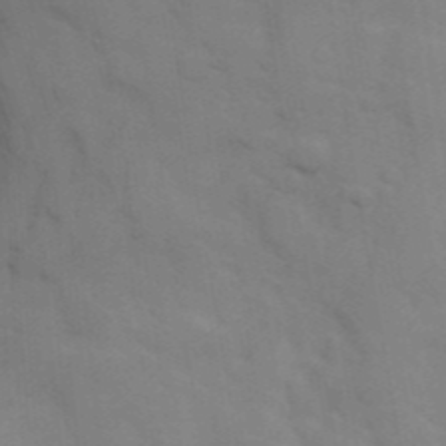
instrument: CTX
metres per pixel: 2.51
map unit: Hve
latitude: 31.5560
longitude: 150.1228
